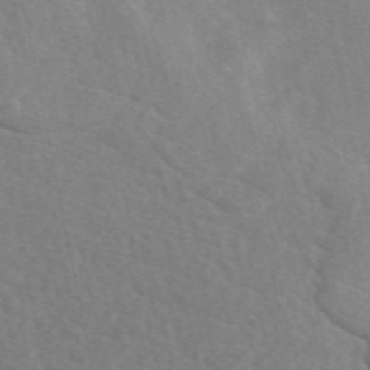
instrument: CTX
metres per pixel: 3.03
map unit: eAb
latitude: 49.5749
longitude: 118.1984
